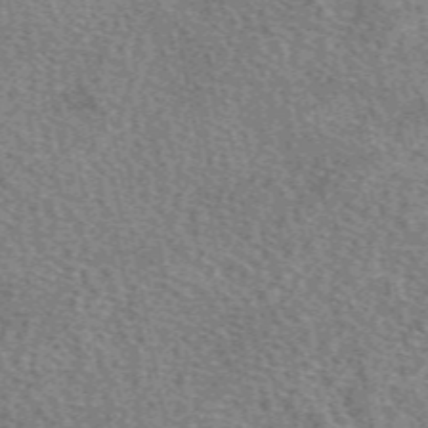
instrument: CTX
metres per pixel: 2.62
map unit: eAb
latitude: 50.4601
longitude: 115.1431
